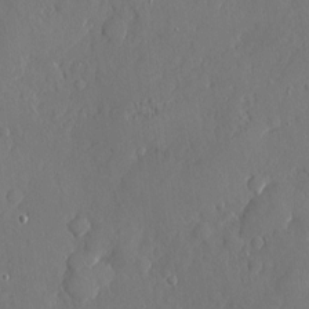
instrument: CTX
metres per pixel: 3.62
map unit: eHh
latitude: 4.7435
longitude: -75.2159
